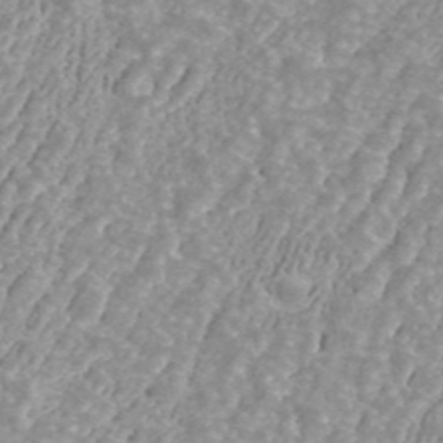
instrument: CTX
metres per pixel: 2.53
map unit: ANa
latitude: 42.7813
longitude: 25.7100
